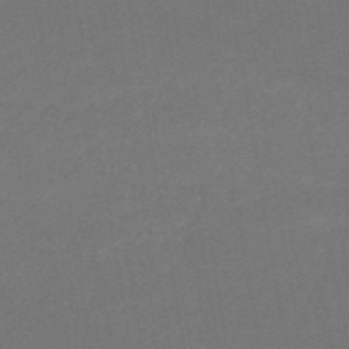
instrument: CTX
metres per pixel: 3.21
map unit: HNb
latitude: -51.5399
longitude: -48.5357
